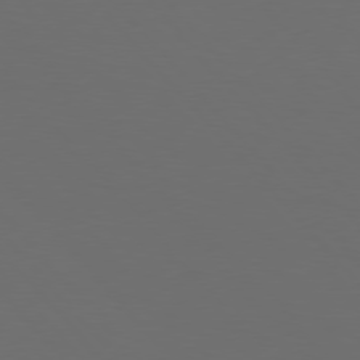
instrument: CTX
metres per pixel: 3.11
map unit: Hpe
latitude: 76.8758
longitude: -166.5923
